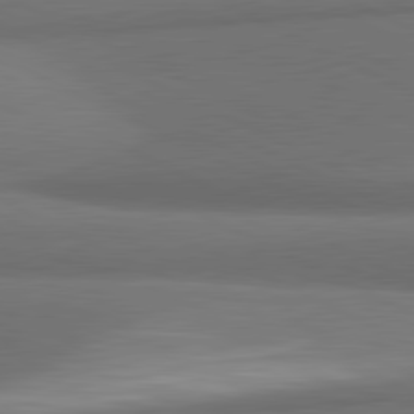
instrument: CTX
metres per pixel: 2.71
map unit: lApd
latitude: 81.4993
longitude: 154.5007
